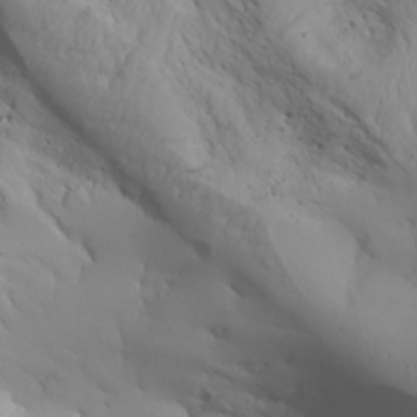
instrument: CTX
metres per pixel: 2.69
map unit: Aa
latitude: 26.8569
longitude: -133.1214
